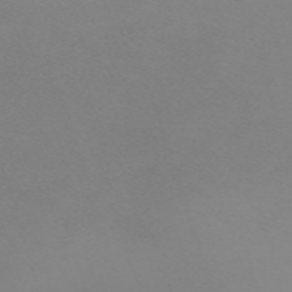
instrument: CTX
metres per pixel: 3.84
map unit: eHh
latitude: -62.7841
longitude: 48.7841
